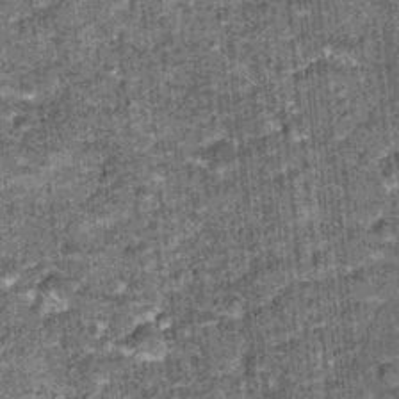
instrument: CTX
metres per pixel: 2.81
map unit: Hto
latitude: 15.7450
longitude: -34.8191
